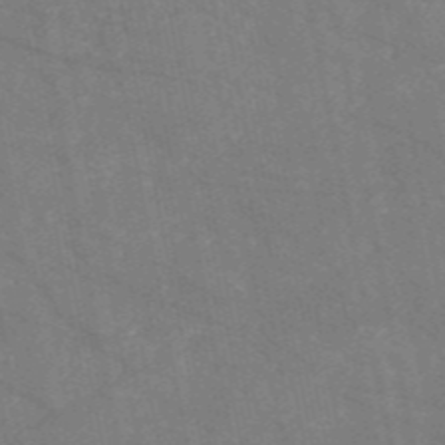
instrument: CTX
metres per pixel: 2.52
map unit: HNb
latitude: -54.9731
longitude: -39.8772
